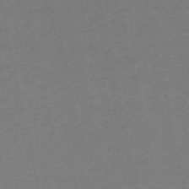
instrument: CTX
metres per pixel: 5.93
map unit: HNb
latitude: -53.3320
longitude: -50.8002
